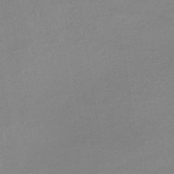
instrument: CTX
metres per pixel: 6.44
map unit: lHb
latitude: -40.0850
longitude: 66.1606
